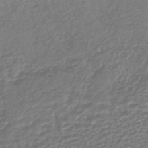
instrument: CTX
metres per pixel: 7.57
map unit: lHb
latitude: -43.3131
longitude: 70.8597
